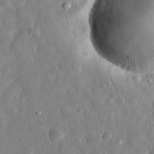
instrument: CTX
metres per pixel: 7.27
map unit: eHh
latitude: 32.5168
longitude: -78.4412
